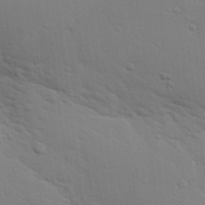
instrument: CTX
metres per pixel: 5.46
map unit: lHvf
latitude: 14.3657
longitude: 179.1431
